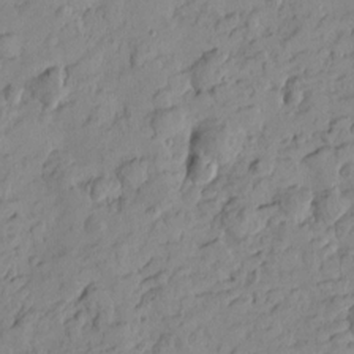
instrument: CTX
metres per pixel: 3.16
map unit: Htu
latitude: -3.1431
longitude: -175.9906
